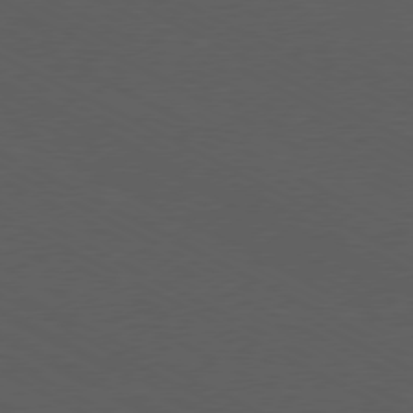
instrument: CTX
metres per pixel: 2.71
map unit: Ap
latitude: -77.3699
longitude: -74.3467
